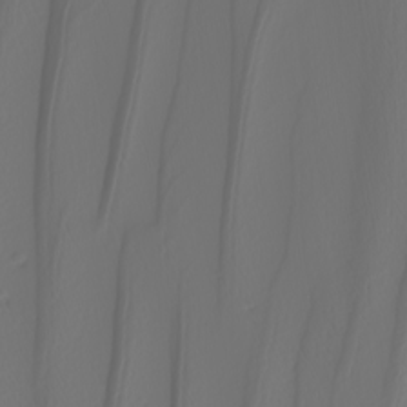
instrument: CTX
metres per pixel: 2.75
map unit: Nhu
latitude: -5.2565
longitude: -93.9906
